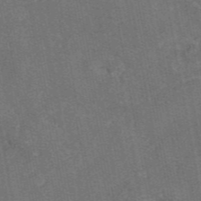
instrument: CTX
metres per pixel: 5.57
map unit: eAb
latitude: 46.2901
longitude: 107.4455
